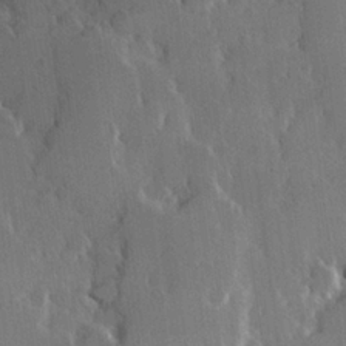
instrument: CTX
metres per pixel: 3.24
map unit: Hve
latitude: 23.2348
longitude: 147.2754
